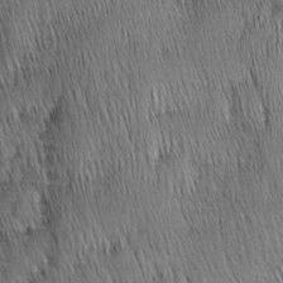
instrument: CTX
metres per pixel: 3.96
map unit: Nhu
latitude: -4.8408
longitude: -149.8205
